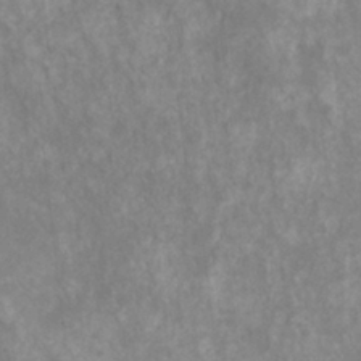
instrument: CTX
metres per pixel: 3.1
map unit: HNhu
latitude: -27.6532
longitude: 73.7100
